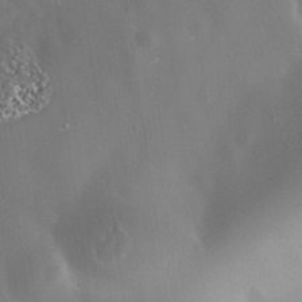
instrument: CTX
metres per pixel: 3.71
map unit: Nhe
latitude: -36.3495
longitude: -118.1766
